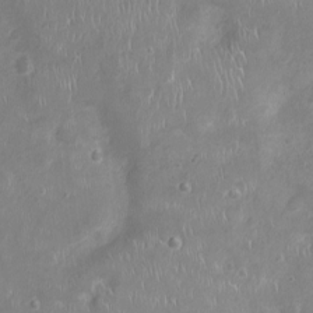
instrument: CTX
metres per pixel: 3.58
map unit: Ht
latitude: -4.5951
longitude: -15.8017
